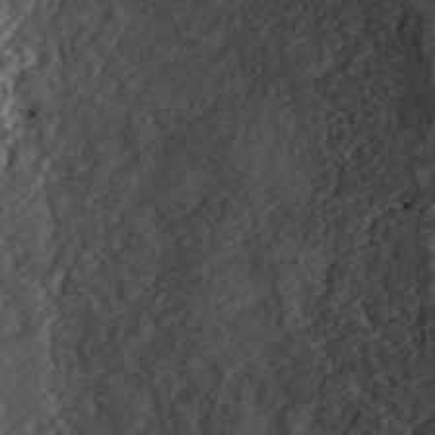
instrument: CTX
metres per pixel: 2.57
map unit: ANa
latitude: 45.3104
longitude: 25.2565
